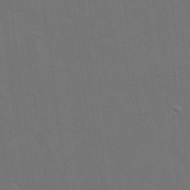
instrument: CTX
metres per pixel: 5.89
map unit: eHh
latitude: 19.4993
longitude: -67.0458
